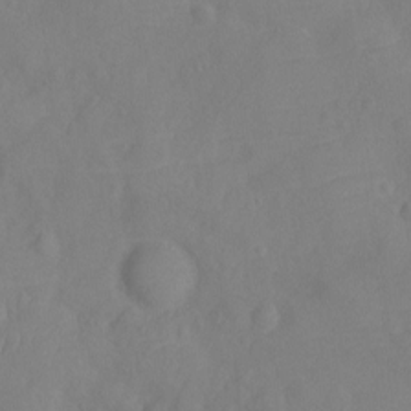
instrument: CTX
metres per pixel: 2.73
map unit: Ht
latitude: -9.5399
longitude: -23.1025
